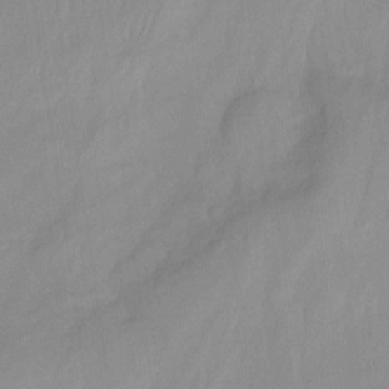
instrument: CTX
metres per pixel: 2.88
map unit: Nhu
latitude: -14.1795
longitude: -54.3656
